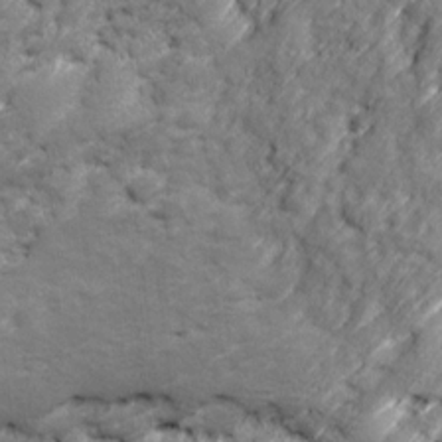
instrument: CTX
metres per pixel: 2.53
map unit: Ave
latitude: 17.0647
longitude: -135.4804
